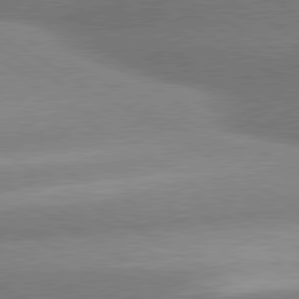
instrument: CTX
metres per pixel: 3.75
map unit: lApd
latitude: 80.1767
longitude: -154.9325
